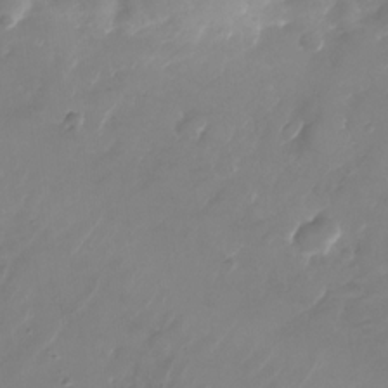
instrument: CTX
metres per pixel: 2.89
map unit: Nhu
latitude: -27.0486
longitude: -71.9528
